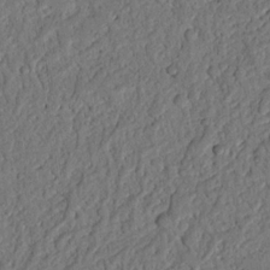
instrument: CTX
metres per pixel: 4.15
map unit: Nhu
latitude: 20.4790
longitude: -78.2712
